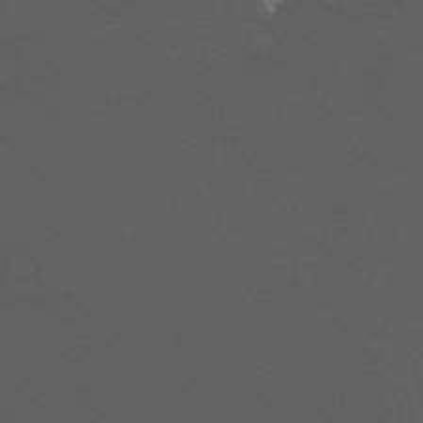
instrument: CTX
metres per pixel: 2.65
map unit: Nhu
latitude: -14.6897
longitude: -53.3860
